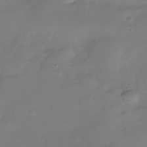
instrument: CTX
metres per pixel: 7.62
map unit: Nhe
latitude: -38.3118
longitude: -118.3278
